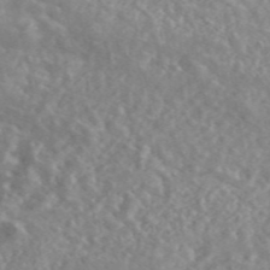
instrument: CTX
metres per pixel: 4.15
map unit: ANa
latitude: 46.6302
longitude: 27.0486
